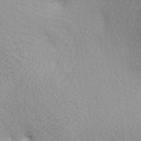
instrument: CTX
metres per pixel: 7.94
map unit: lAa
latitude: -5.1809
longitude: -121.8395
